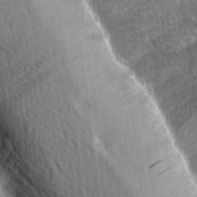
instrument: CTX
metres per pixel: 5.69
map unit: Ave
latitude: 9.0270
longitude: -106.3467
